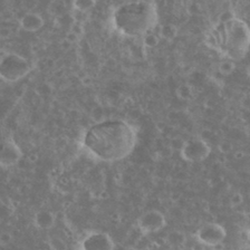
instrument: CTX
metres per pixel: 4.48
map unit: eHh
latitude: 35.2159
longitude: -59.5182
